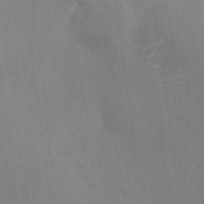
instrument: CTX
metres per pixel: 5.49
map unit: Nhu
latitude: -27.8233
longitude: -79.2726
